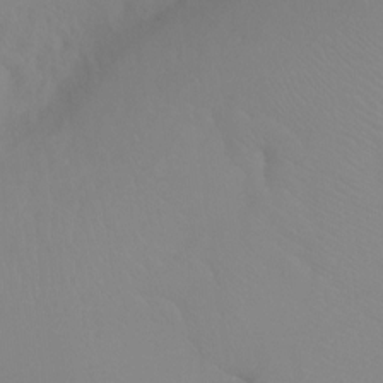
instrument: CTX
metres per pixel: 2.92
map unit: Ht
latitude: -6.9352
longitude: -32.4223
